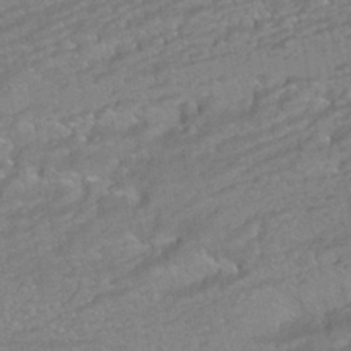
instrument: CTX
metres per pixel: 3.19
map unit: HNhu
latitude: -42.5573
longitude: 102.5763
